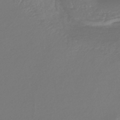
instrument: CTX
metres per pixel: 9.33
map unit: lHb
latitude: -43.5210
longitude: 77.8233
